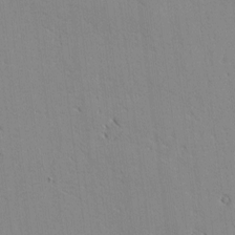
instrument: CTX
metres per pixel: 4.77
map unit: lAvf
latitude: -4.8786
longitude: -114.1199
